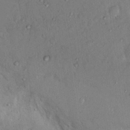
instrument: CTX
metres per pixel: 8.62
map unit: Nhu
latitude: 13.7828
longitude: -27.7639
